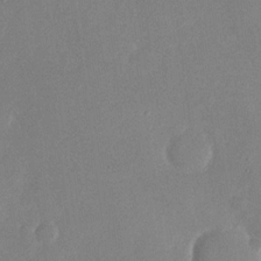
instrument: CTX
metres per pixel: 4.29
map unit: Nhu
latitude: -29.5777
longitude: -60.4223
